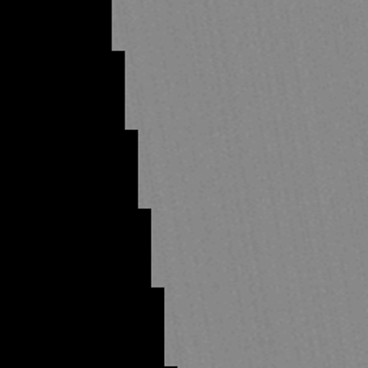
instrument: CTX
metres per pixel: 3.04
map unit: lHb
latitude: -46.3306
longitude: 72.7274
